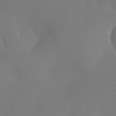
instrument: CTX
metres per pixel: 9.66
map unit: Ht
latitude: -11.8045
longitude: -43.6883
